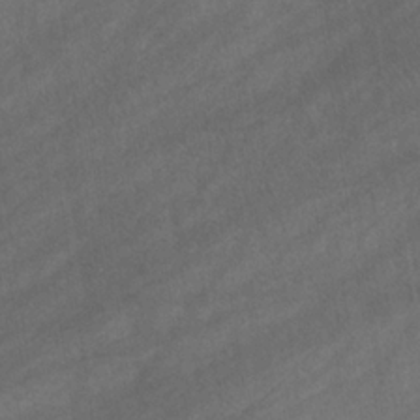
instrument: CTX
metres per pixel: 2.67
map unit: eHb
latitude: -32.7841
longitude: 71.5966
